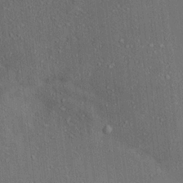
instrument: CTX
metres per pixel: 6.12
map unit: lAa
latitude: 20.5168
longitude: -138.7057
